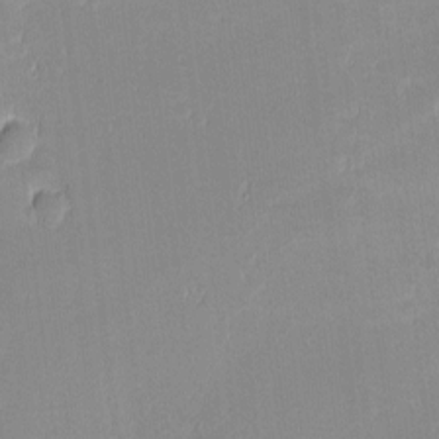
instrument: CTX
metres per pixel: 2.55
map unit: eHh
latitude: -1.3132
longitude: -84.6680
